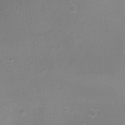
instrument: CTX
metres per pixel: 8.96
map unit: Ht
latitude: -7.1242
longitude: -21.1026
